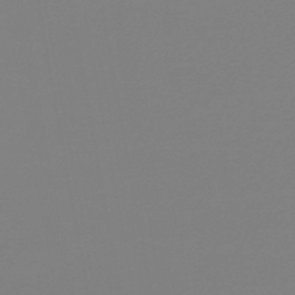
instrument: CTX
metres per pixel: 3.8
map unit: lHb
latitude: -44.5574
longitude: 75.4077
